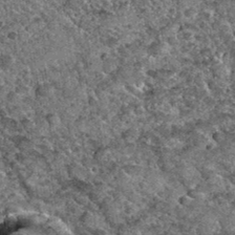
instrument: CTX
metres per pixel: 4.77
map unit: Hto
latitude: 35.3292
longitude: -52.2522
